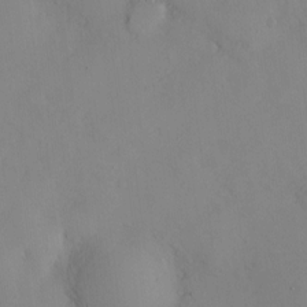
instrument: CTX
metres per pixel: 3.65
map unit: Hve
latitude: -9.6911
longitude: 176.0472
